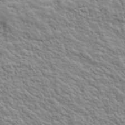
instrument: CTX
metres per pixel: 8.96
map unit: lHvf
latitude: 39.1592
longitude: -89.4994
